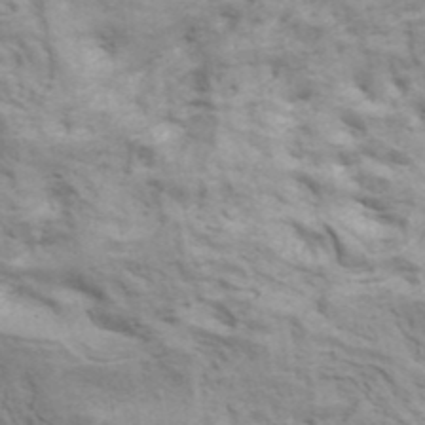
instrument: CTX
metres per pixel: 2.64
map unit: ANa
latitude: 41.3860
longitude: 14.4440
